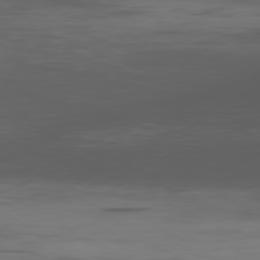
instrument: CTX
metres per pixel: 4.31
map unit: Ap
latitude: -79.4643
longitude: -78.1011
